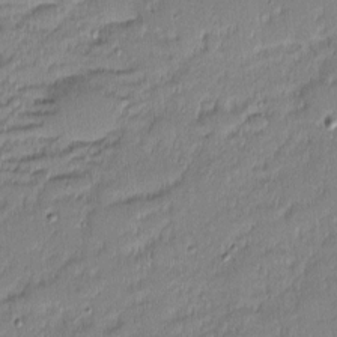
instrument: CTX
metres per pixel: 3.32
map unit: eHh
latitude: -2.4628
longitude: -83.2348
